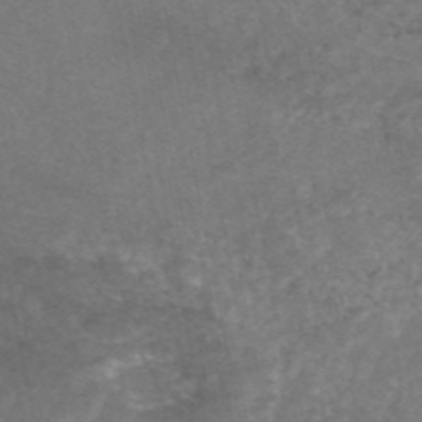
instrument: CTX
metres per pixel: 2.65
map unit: eAb
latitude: 46.7436
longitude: 120.1794
